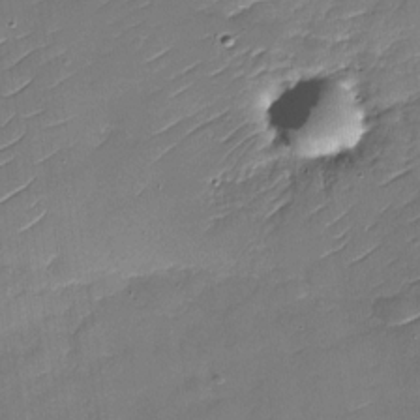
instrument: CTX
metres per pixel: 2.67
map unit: Nhu
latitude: -30.1794
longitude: -73.0270
